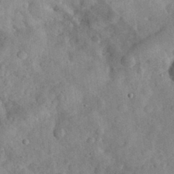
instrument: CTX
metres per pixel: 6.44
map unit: eHh
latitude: 30.8191
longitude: -69.6883
